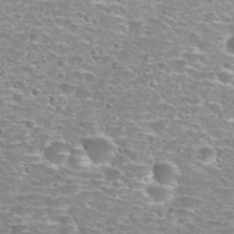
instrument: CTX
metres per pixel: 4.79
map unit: Nhu
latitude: 29.1970
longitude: -48.3278
